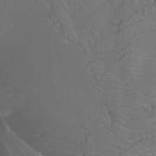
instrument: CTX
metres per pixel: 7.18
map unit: Nhu
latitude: -10.1228
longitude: -69.1214
